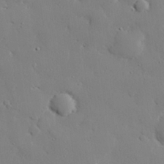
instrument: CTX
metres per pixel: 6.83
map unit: eHh
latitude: 28.2900
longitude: -81.4993
